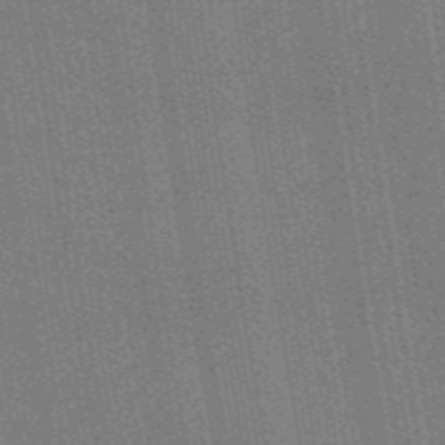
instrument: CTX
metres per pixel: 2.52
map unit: HNb
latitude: -47.5399
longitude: 59.0486
